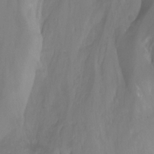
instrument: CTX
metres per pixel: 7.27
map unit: Nhu
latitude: -13.3321
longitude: -62.8758
